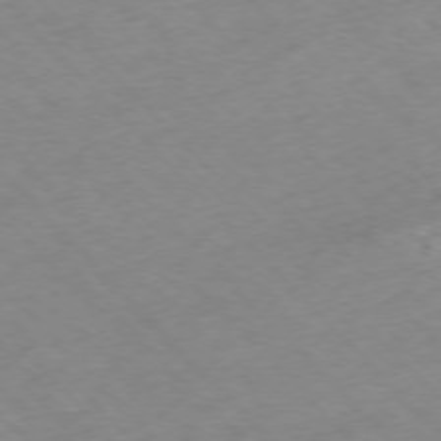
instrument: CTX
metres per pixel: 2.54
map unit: Hpe
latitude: -76.7274
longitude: -16.9136
